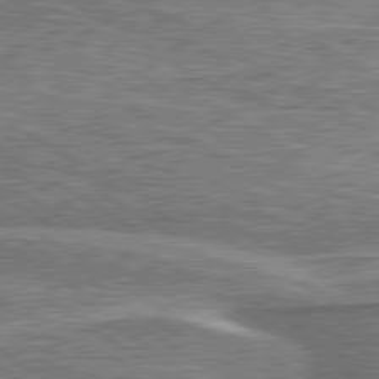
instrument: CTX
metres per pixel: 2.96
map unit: lApd
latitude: 79.9906
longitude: 174.6896
